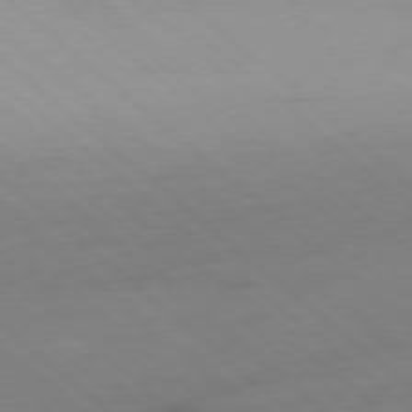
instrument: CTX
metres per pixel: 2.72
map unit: Ap
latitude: -78.2928
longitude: -56.8002
